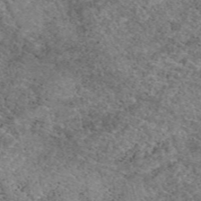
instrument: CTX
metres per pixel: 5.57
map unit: eAb
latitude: 49.5371
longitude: 113.5588
